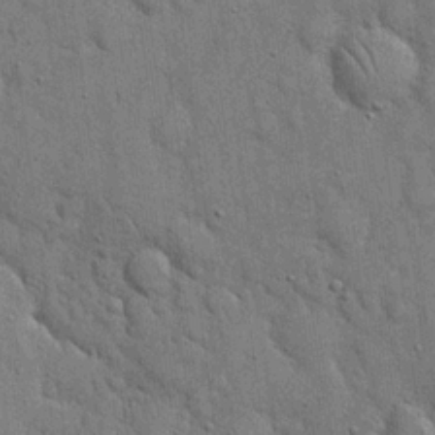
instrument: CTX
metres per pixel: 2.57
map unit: eHh
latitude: 19.6694
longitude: -61.2726
